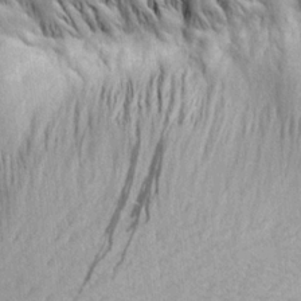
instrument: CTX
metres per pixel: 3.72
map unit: Aa
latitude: 19.8961
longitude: -141.6316
